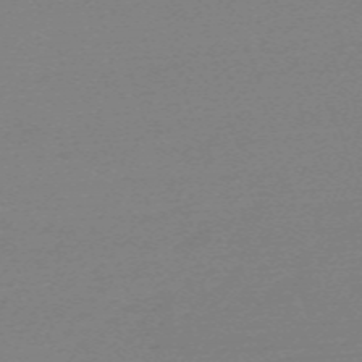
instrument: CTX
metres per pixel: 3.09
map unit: eHh
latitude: -62.1039
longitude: 52.4818
